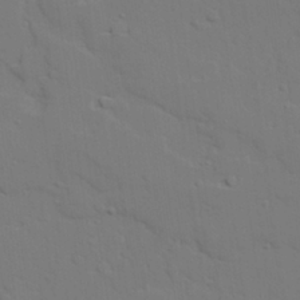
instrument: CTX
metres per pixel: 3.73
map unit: lAvf
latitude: 27.6883
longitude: -109.3859
